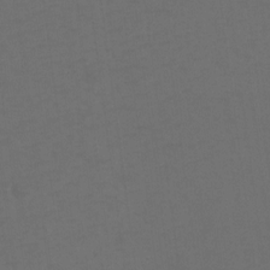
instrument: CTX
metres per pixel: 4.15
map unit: Hto
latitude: 4.0255
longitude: -32.7435
